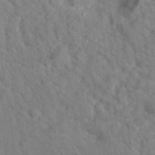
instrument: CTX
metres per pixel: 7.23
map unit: eAb
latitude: 34.7057
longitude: 110.2928
